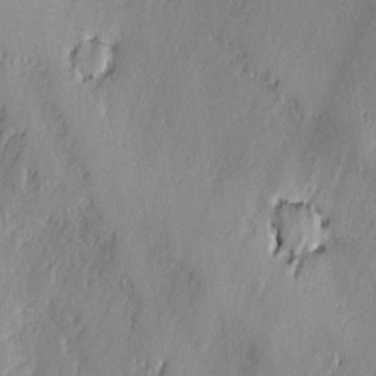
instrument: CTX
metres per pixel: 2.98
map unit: lAvf
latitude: -0.7841
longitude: -107.9150
